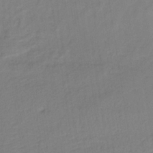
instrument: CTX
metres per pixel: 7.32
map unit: lHb
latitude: -35.3321
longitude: 72.1039
